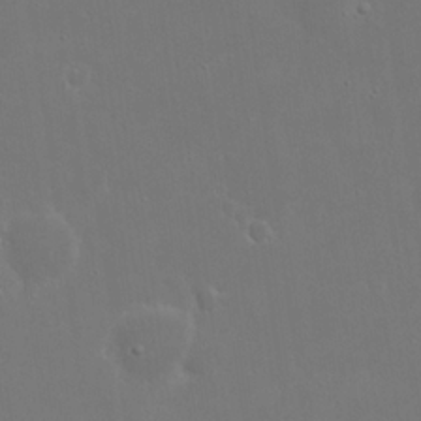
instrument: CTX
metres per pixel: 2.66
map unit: eHh
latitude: 19.8394
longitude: -72.1956
